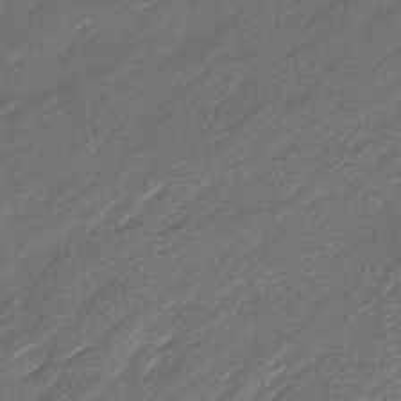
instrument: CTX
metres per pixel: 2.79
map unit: Ave
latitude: 16.6302
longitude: -136.4412
